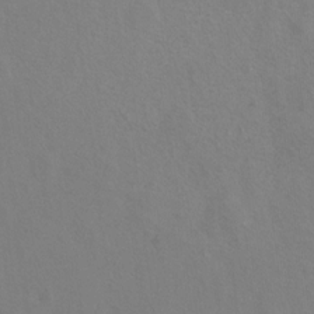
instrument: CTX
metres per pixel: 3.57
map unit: Hto
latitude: 8.8758
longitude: -35.1025
